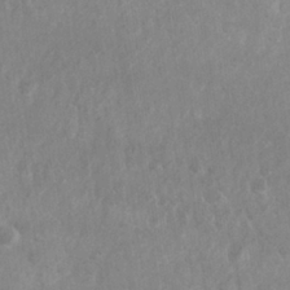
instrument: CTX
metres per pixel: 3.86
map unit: Nhu
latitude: 27.0081
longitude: -63.9150
